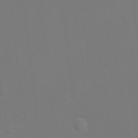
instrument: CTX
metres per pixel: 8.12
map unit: Ht
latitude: -5.7855
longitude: -28.9891
